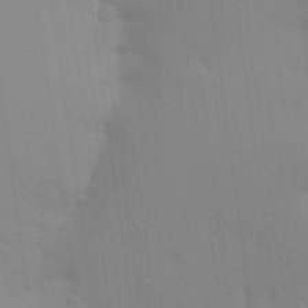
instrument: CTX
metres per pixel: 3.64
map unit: Aa
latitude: 24.8002
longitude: -145.5182
